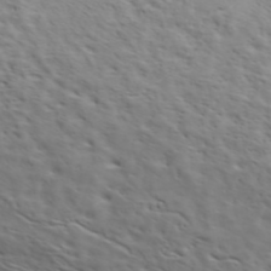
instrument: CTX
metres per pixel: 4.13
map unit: ANa
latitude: 45.5371
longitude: -83.4993
